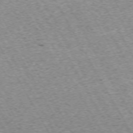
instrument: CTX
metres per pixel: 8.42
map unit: Hpe
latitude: -71.8611
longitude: 7.5966
